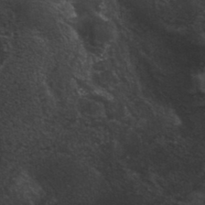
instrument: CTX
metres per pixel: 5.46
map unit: ANa
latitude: 35.8583
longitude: 13.2943
